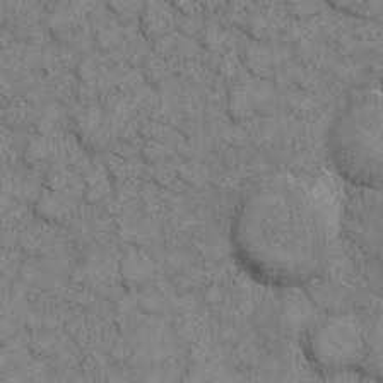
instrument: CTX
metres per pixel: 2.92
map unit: eHh
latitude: 7.3671
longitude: -64.9703
